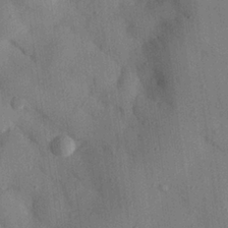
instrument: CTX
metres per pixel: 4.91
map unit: eHh
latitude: 26.8380
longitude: -76.5545
